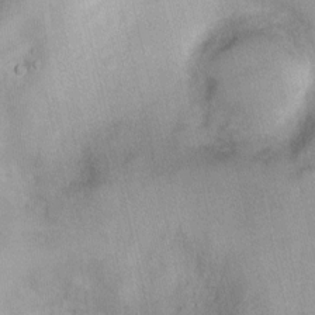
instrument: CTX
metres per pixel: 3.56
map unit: Nhu
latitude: 1.6693
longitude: -16.1011
